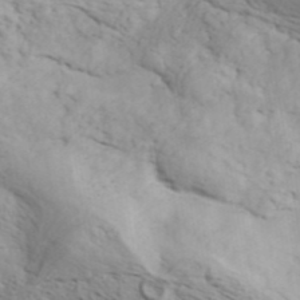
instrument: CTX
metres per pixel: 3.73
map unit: ANa
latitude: 41.8772
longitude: 50.5573
